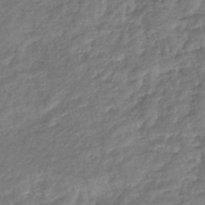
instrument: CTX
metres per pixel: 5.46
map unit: eHb
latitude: -38.8219
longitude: 81.1242
